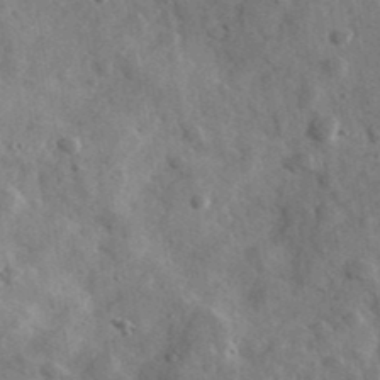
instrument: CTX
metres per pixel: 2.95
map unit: Ave
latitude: 38.9891
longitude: -107.6883
